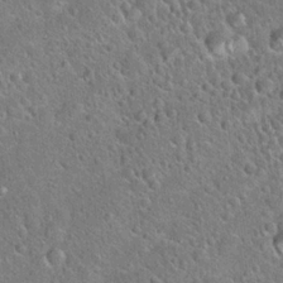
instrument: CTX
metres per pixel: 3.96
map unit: Hto
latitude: 21.1026
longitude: -51.1592
